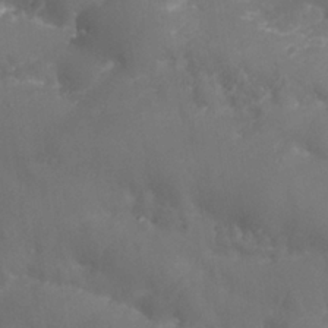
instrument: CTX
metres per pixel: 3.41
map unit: Nhu
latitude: 25.9339
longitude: -63.6505
